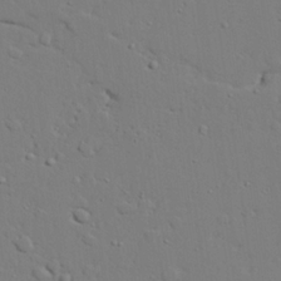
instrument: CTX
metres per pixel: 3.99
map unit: lAvf
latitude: 24.5734
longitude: -109.8583
